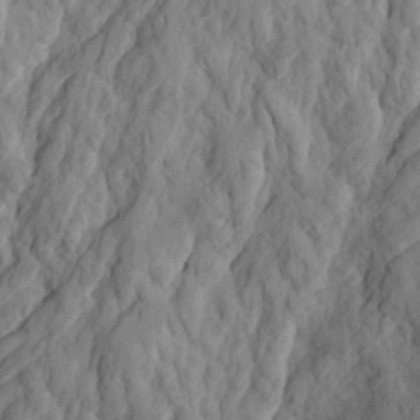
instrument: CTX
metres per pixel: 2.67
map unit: Ave
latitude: 23.1781
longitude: -132.9325
